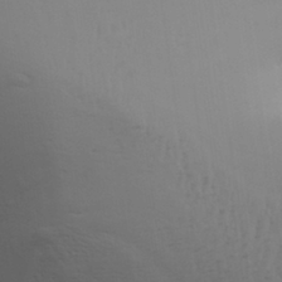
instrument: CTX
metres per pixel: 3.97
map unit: Aa
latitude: 29.7260
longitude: -134.5734
